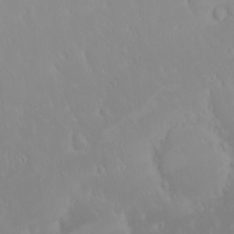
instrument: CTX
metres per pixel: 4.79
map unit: eHh
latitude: -1.6722
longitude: 20.0661
